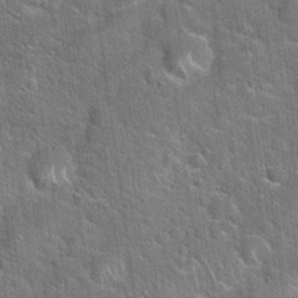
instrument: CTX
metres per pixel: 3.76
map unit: Hto
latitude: 21.4049
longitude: -51.5749
